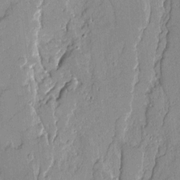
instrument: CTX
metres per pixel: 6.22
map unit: Ave
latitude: 13.4238
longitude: -132.3278
